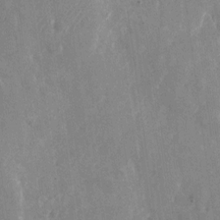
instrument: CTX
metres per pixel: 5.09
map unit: Nhu
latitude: -24.0661
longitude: -69.3482
